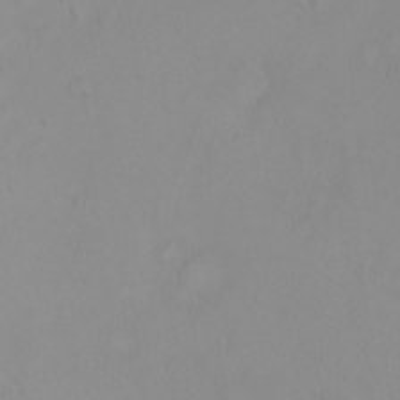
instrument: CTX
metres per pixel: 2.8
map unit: eHh
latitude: -9.8800
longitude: -68.2900
